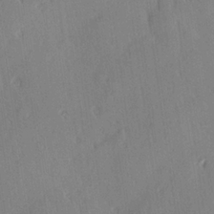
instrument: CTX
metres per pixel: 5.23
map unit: Hve
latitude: 25.2537
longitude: -93.3481
